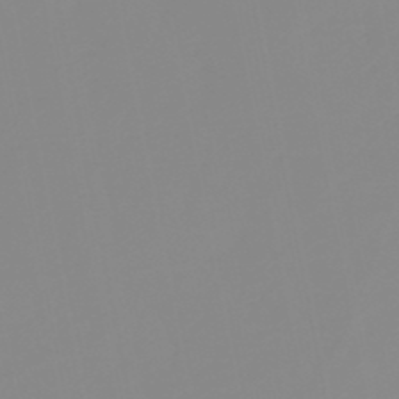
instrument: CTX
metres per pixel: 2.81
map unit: eHb
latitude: -48.3684
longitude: 84.8030
